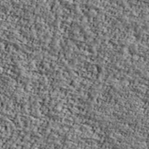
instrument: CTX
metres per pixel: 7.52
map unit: Ave
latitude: 42.1011
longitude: -110.4223
